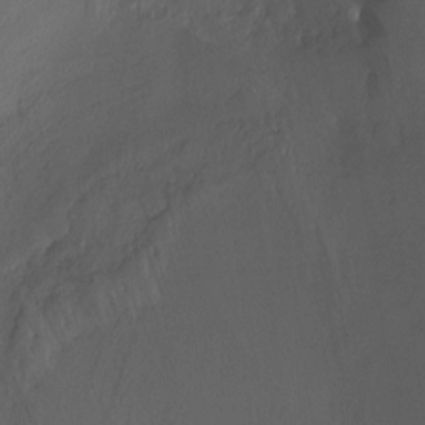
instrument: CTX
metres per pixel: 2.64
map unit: Nhu
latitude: -17.3888
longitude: -48.3656
